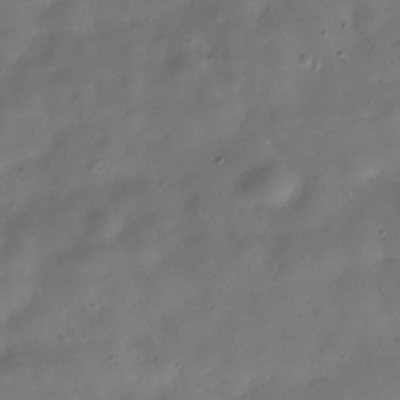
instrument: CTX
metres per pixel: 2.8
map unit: Hve
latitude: -31.1053
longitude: 94.9919
